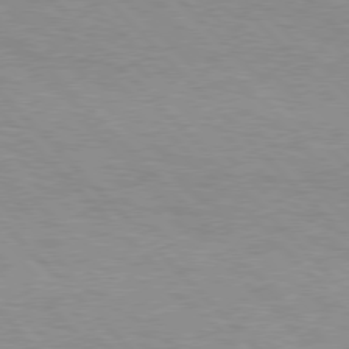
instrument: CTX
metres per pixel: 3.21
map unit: Hpe
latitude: 77.0647
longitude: -152.5735
